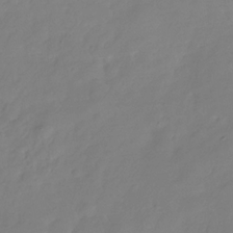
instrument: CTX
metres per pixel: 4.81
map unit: Hve
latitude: -31.8044
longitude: 90.0850
